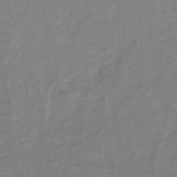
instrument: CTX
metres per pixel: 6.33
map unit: eHb
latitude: -30.6518
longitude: 62.7652
